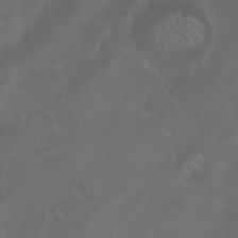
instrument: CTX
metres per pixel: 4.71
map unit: Nhu
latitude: 24.8380
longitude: -62.7624
